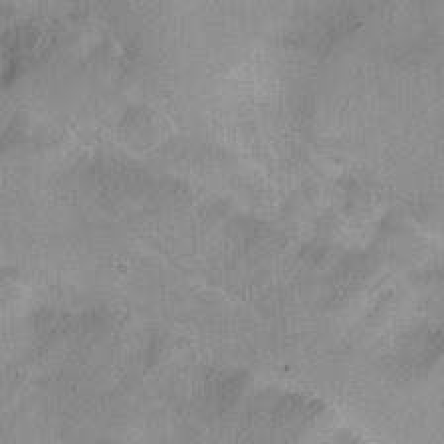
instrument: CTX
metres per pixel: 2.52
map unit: Nhu
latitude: 3.9339
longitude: -27.2915
